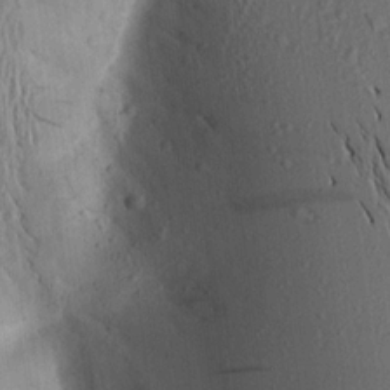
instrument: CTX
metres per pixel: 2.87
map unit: Aa
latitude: 15.8584
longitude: -147.9717
